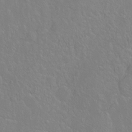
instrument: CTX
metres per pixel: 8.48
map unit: Ht
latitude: -6.7274
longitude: -37.1214
